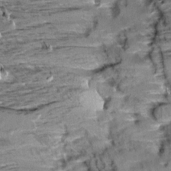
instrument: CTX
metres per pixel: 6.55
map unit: Aa
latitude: 9.5749
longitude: -139.6883
